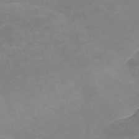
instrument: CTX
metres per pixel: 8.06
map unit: Nve
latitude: -57.8989
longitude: 59.4454
